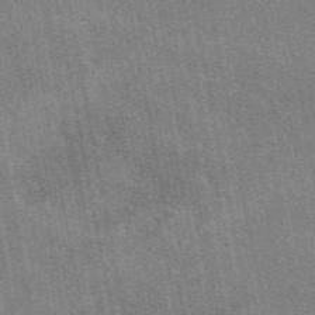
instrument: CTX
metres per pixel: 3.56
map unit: eAb
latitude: 48.4601
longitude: 116.7085
